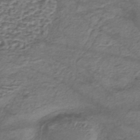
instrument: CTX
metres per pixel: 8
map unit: eHh
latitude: -42.5762
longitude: 117.2375
